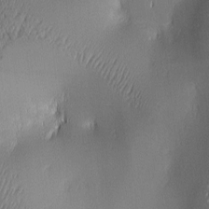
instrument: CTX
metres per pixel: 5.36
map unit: lAa
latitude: 2.3278
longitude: -117.0836
